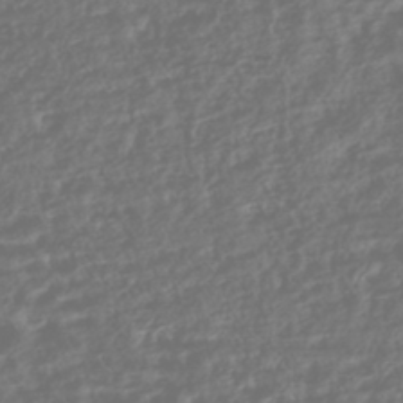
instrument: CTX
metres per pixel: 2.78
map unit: HNhu
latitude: -43.7099
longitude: 104.2928
